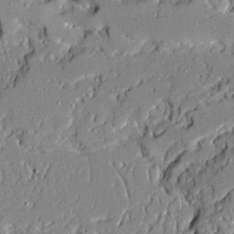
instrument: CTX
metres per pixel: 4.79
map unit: Ave
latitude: 19.0836
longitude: -128.0255
